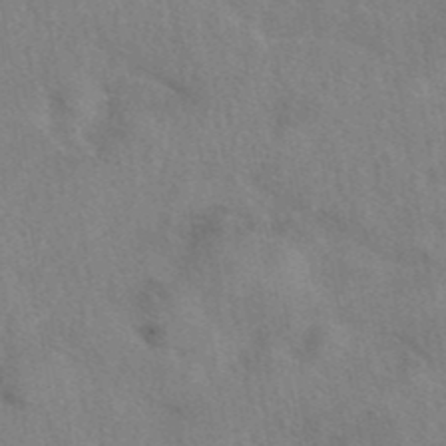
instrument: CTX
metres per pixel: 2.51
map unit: eAb
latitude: 41.3670
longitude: 108.3117
